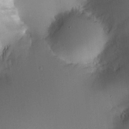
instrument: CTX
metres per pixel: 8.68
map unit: HNhu
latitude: 7.7450
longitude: -0.1955
